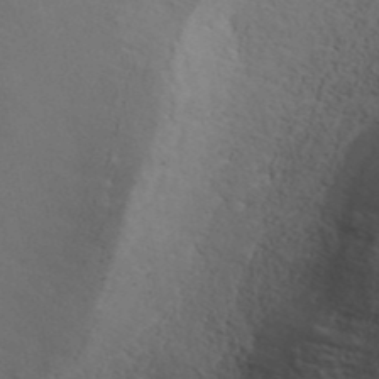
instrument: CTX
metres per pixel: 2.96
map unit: ANa
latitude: 39.6127
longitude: 21.1431
